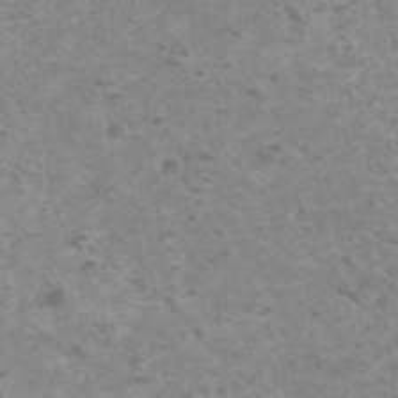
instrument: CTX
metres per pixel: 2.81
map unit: HNhu
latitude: -1.1998
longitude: 2.7652
